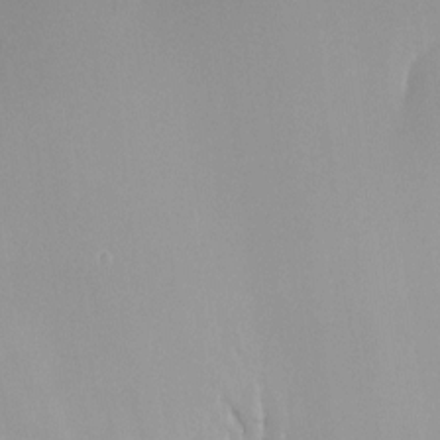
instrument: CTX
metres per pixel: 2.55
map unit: Ht
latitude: -8.5196
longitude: -31.8206
